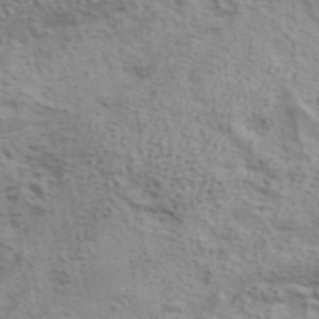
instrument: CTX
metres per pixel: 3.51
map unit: ANa
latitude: 42.5168
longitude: 17.1998
